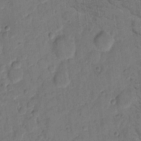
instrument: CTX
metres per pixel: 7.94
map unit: eHh
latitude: 11.6127
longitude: -65.4615
